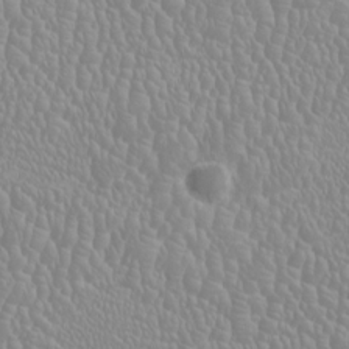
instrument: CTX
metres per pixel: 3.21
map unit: HNhu
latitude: -1.3510
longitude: 0.3118
